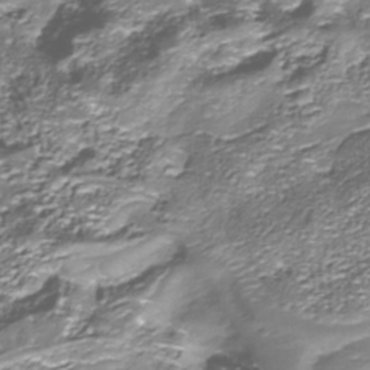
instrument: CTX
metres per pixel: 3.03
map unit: Nhu
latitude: -38.6330
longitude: -82.8380
